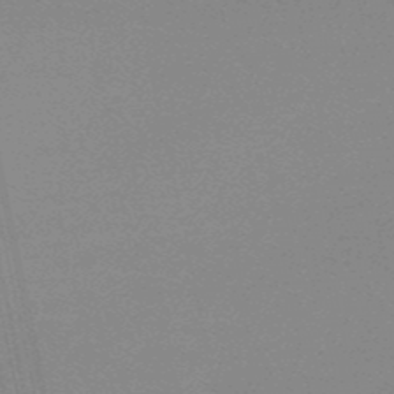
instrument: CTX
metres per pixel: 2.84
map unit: lHb
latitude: -50.7274
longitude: 79.3320
